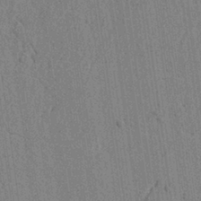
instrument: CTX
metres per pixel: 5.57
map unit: lAvf
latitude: 6.6868
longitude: 164.6519
